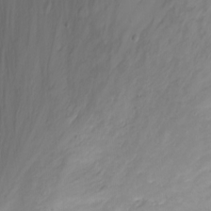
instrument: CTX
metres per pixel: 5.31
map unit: Nhu
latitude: -12.6519
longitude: -61.0269
